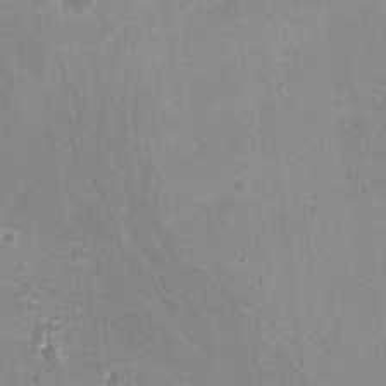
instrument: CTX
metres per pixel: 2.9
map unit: Hto
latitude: -4.1416
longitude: -36.2523
